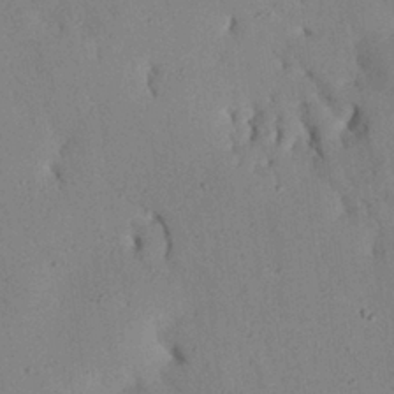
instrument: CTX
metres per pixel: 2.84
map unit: Nhu
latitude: 27.0648
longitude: -71.6883
